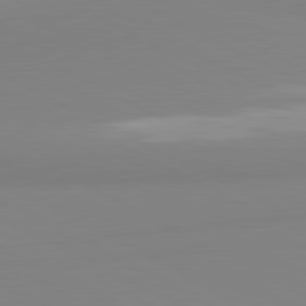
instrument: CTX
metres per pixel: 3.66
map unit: lApd
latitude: 81.1403
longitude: 179.7855
